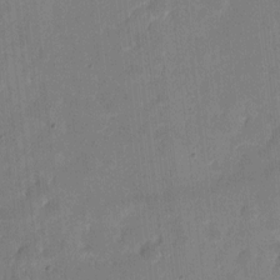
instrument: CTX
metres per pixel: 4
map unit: eHh
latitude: 6.9892
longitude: -66.8569
